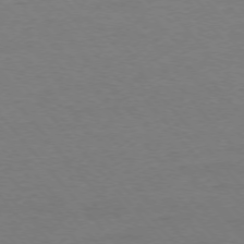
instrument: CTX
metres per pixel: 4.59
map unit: Ap
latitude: -76.1228
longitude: -88.0444
